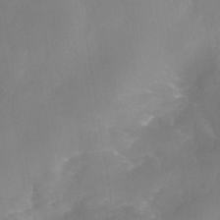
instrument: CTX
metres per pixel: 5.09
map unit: Nhe
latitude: -36.9163
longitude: -112.7057
